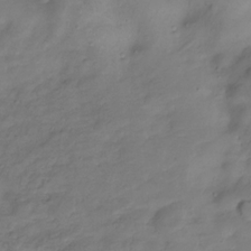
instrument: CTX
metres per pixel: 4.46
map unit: Hve
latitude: -28.1228
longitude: 91.7856
